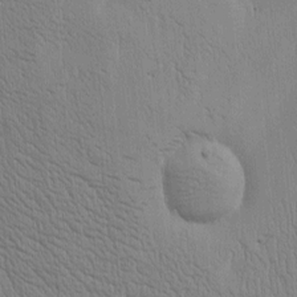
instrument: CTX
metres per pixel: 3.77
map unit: Htu
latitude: -4.6896
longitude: 174.5195
